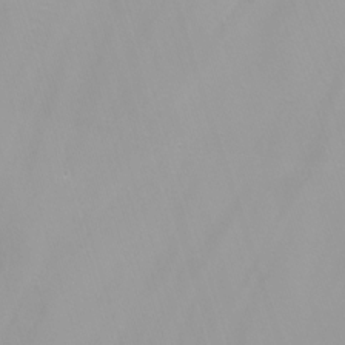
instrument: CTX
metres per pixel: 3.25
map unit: Nhu
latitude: -7.5399
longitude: -75.6883
